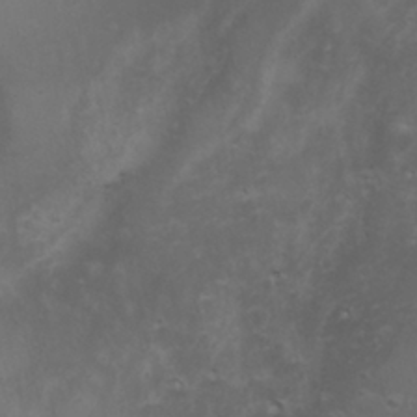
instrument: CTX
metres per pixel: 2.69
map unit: Aa
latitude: -3.3698
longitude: -73.2915
